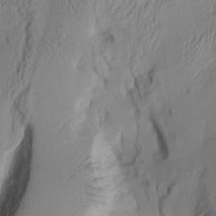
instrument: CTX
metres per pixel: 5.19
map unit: Aa
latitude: 7.9339
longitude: -127.9339
